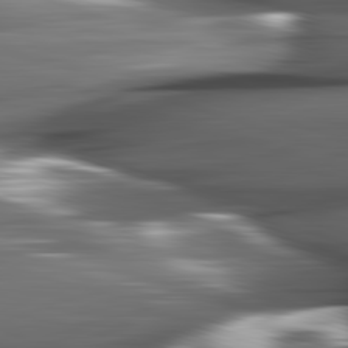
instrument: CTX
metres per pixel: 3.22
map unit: lApd
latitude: 82.4790
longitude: -145.0458
